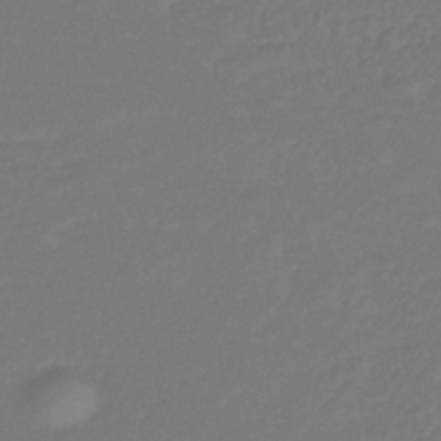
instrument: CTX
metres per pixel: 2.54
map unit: lHb
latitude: -42.5195
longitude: 81.0298
